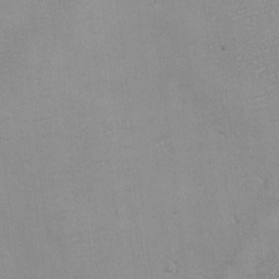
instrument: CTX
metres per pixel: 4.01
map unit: Nhu
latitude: -6.8030
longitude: -80.0822
